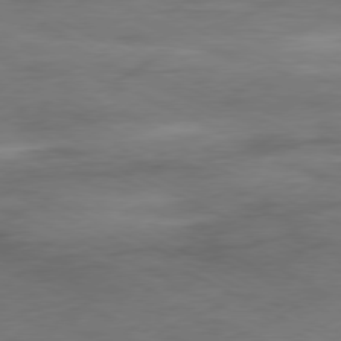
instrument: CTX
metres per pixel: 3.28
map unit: Ap
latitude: -77.9178
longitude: -74.2712
